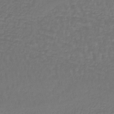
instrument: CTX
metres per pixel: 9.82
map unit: lHb
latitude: -42.6707
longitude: 65.1431
